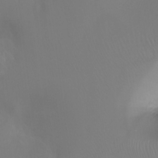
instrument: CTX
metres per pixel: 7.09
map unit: Ht
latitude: -11.8422
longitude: -45.5182
